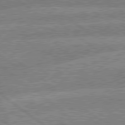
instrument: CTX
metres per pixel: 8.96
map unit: lApd
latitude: 79.4616
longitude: -160.3467
